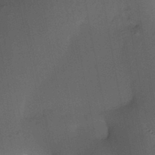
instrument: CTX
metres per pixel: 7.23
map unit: HNhu
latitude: 12.8191
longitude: 10.6708
